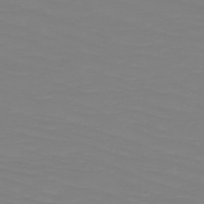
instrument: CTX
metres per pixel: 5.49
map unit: HNb
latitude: -49.1998
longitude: -50.7057
